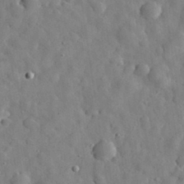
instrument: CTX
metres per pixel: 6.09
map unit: eHh
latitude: 30.3657
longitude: -73.7261
